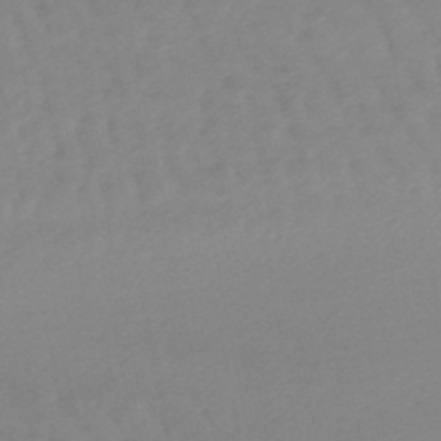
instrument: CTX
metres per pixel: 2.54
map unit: lHb
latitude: -48.5574
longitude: 76.9920
